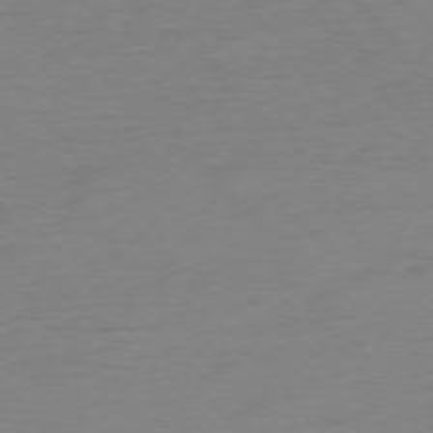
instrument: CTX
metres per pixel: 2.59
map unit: Ap
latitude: -76.3495
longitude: -93.7638
